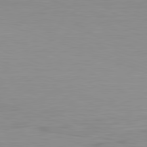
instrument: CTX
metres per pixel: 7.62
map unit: Hpe
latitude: -82.7274
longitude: 7.1242
